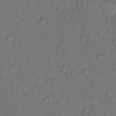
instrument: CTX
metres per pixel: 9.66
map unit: Hto
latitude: 9.5560
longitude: -58.3656
